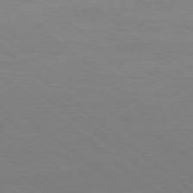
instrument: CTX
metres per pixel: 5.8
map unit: Ap
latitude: -78.5762
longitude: -97.7450
